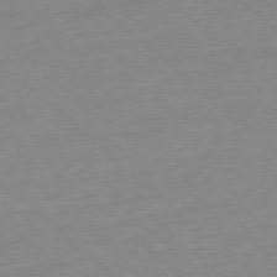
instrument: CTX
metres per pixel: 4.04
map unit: Ap
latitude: -77.5399
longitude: -96.9703
